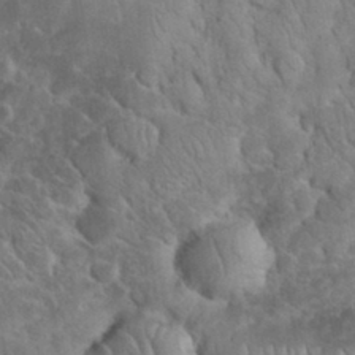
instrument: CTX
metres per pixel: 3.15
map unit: eHh
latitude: 33.4615
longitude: -65.3482
